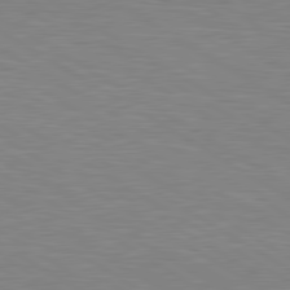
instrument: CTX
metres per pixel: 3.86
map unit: lApd
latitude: 80.2333
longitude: 126.0850
